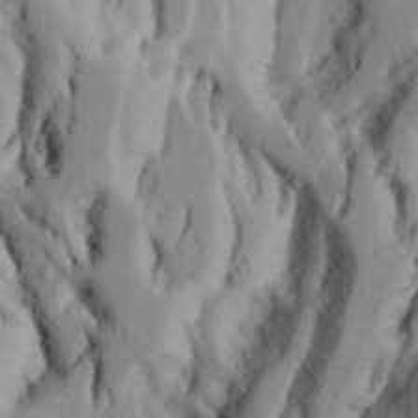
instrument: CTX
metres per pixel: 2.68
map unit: Aa
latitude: 26.8569
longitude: -147.7828
